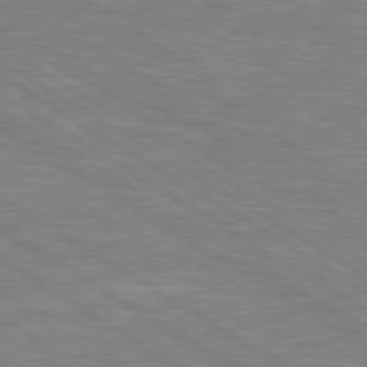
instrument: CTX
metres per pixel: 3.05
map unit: lApd
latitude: 79.4994
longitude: -123.7639
